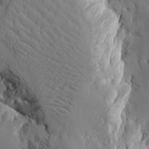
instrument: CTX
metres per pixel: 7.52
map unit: Htu
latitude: -1.7856
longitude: -177.0836
